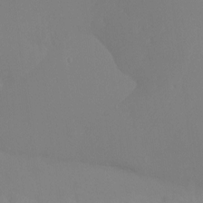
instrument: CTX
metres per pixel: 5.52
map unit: Ht
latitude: -15.5399
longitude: -48.0444
